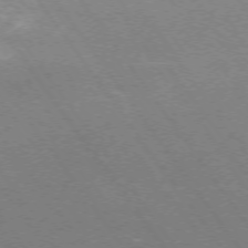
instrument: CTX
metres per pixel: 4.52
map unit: Ap
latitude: -75.1054
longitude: -75.6883
